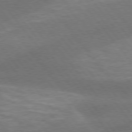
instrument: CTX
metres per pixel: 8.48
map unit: lApd
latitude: 75.5560
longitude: -57.9150
